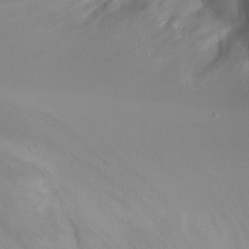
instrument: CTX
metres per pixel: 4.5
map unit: Ht
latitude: -5.4832
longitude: -26.4034
